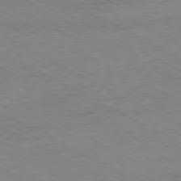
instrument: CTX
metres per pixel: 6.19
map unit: Ap
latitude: -80.6141
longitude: -94.9136
